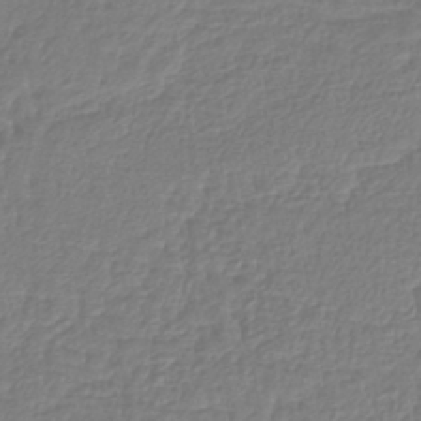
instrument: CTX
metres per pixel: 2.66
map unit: lHb
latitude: -41.1998
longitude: 72.5007
